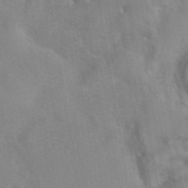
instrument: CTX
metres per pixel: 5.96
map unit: eAb
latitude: 41.4615
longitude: 106.3496
